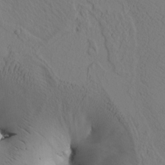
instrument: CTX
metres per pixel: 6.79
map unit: Htu
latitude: -2.5384
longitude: 168.5195
